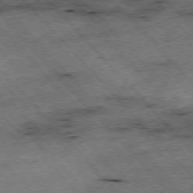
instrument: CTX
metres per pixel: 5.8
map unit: Hpe
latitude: -76.8786
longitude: -16.5357
